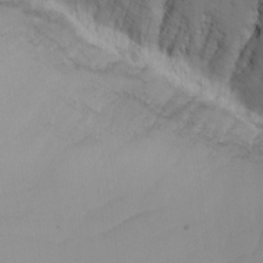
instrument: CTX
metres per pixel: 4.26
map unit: Nhu
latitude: -6.5007
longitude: -88.0444
